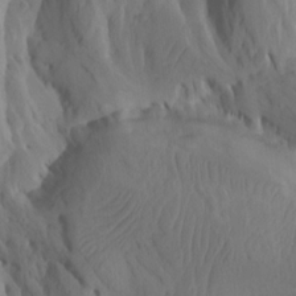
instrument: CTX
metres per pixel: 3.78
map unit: Htu
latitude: -8.0661
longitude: -66.3845
